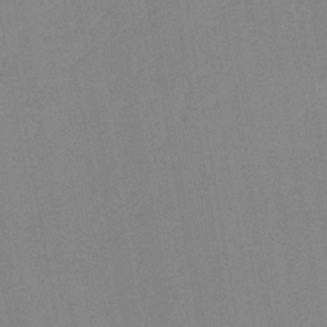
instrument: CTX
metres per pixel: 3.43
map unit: lHb
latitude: -41.0864
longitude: 60.9353
